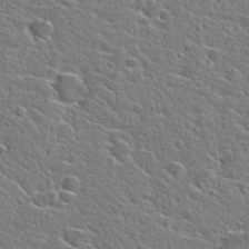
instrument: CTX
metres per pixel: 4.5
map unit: Hto
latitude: 24.8757
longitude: -44.6868
